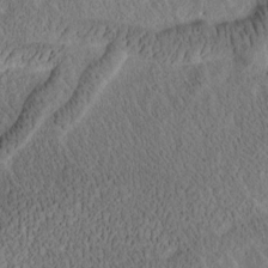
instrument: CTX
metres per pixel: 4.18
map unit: Htu
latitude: -3.3131
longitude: 166.8975
